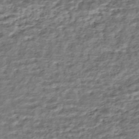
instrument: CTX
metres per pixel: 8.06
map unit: HNhu
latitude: -43.7288
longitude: 106.0283
